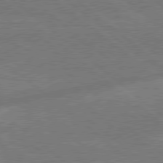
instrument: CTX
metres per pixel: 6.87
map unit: Hpe
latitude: 78.9136
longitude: -152.6113
